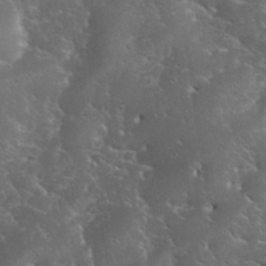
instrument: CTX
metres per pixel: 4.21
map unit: eHh
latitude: 36.6491
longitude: -67.2159
